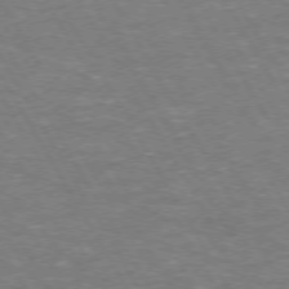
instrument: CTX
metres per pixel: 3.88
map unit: Hpe
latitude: 72.7813
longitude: -123.1592
